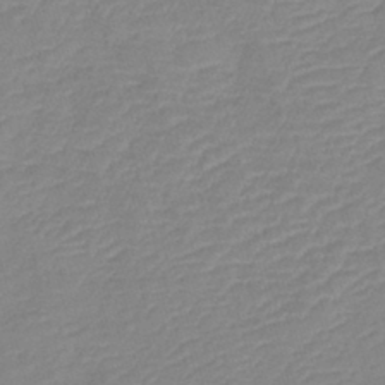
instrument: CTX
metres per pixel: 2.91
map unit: lHb
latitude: -40.3873
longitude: 76.0661
